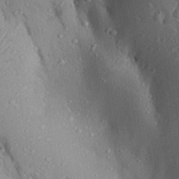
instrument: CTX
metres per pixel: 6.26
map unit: Aa
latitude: 29.3481
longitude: -131.4616
